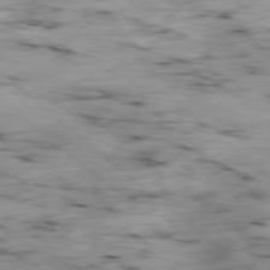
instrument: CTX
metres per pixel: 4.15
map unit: Ap
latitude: -78.6140
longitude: -88.8569
